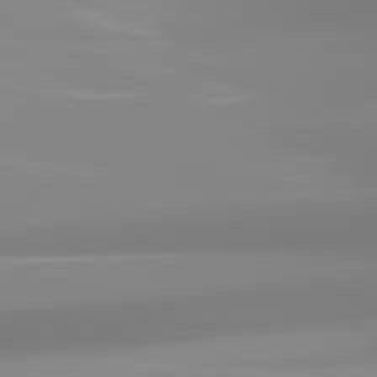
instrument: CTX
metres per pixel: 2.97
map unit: lApd
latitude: 81.8583
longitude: -149.0270
